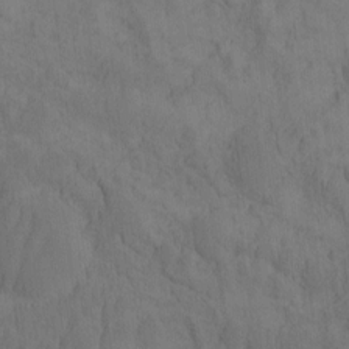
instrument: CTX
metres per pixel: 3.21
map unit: eHh
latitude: -1.8612
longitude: 16.3307
